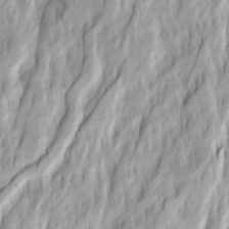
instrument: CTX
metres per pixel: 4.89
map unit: Ave
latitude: 14.7436
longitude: -134.9324
